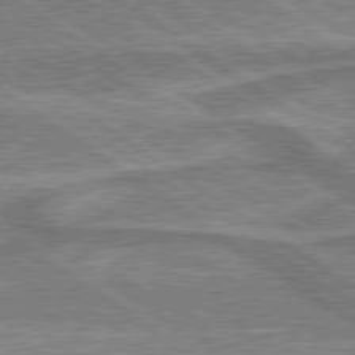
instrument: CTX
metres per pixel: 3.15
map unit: lApd
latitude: 79.7072
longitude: 175.5777
